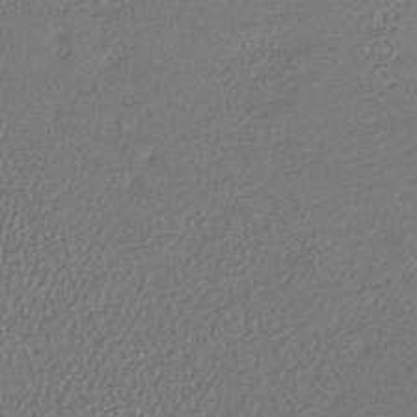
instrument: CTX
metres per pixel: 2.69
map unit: lHb
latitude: -39.9745
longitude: 68.8408
